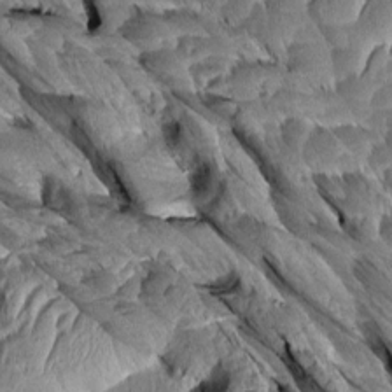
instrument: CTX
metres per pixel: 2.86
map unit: Aa
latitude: 8.0633
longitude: -132.6302
